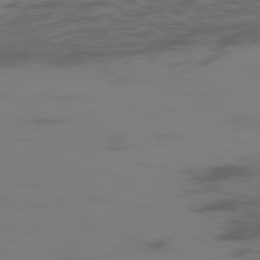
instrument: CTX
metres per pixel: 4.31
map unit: Ap
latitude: -77.9367
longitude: -66.8380
